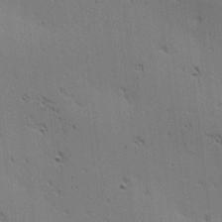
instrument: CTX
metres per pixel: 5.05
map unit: lAa
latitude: 12.0255
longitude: -107.7639
